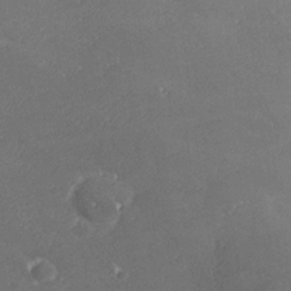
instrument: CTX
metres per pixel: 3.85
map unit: lHvf
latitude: 25.6882
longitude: 140.8597
